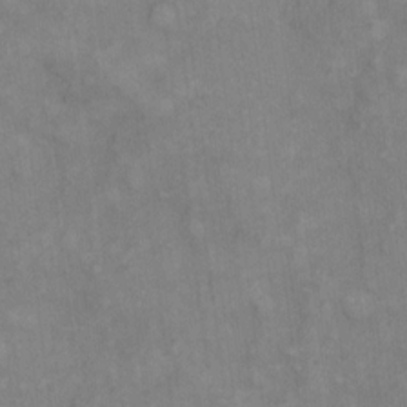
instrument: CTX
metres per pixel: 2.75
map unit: eHh
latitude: 8.0633
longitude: -62.9136
